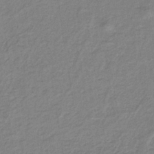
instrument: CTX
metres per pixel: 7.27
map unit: lHb
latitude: -38.2929
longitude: 59.2186
